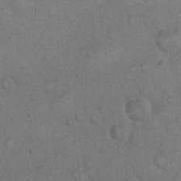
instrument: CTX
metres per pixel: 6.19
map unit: eHh
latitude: 20.2523
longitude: -61.8205
